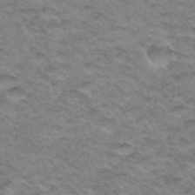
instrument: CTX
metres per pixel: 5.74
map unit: Hto
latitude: 34.0444
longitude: -48.4601
